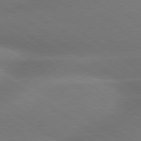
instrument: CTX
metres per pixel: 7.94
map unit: lApd
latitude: 79.6883
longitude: -135.2537
